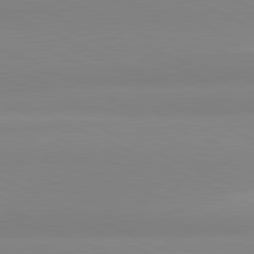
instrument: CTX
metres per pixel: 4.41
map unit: lApd
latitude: 81.7261
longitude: 178.8786
